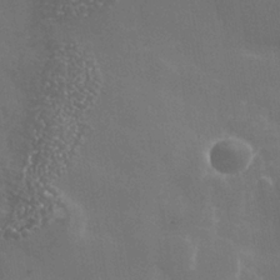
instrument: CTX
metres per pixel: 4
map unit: Nhe
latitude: -35.9745
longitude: -92.7813
